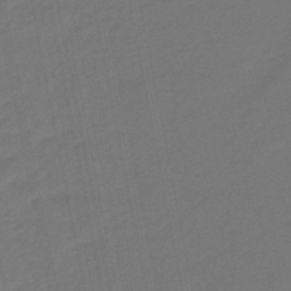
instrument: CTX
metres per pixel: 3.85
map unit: eHb
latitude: -46.6896
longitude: 87.8422
